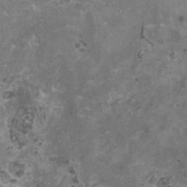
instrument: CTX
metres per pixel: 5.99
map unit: HNhu
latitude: 1.5938
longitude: 3.3509
